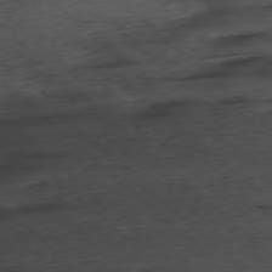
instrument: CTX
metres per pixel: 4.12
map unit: Ap
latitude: -77.7478
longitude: -91.8583
